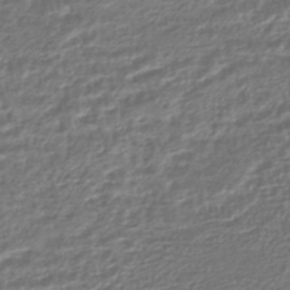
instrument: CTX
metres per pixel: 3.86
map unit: HNhu
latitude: -45.5210
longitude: 99.9367
